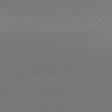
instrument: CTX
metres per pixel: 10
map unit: lApd
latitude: 81.7072
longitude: -155.8961
